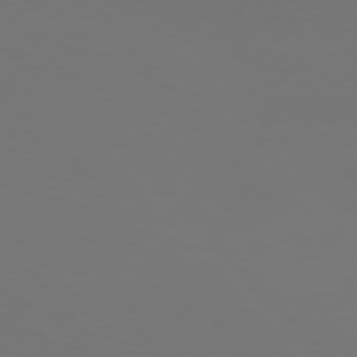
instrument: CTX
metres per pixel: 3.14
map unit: Hpe
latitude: 76.6868
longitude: -169.5938
